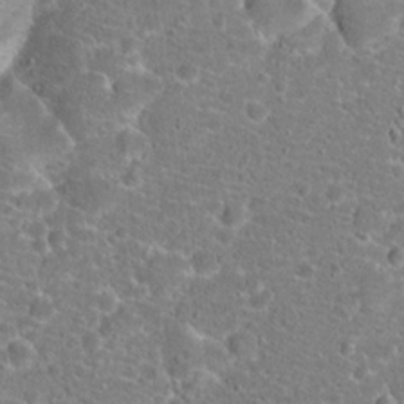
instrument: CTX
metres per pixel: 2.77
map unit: Hto
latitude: 18.6112
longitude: -41.2536
